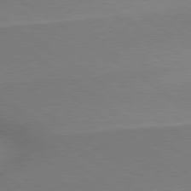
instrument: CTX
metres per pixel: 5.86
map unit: lApd
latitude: 79.1781
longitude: 178.6896
